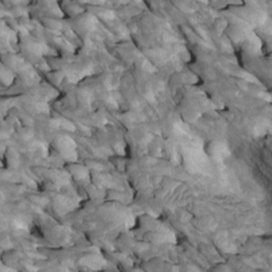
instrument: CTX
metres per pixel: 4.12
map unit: Htu
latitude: 1.6316
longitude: 144.7463
